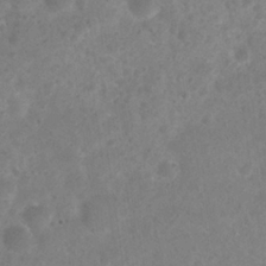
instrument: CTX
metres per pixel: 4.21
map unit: Nhu
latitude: 25.9339
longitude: -52.4412
